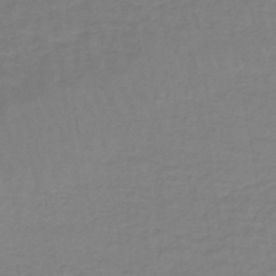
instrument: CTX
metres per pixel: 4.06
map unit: lHb
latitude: -44.6519
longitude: 66.1606
